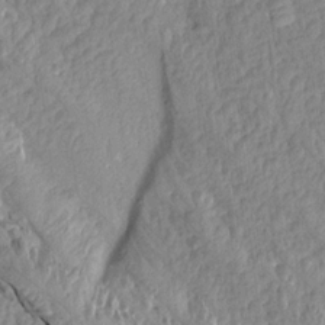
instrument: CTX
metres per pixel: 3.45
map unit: Aa
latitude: 15.8017
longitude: -146.3657
